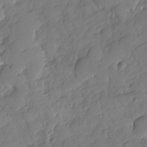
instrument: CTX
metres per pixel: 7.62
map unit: HNhu
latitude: -25.1809
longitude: 49.4266
